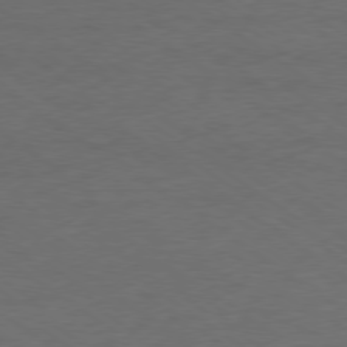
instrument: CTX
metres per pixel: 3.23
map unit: Ap
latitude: -79.2942
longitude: -67.9906
